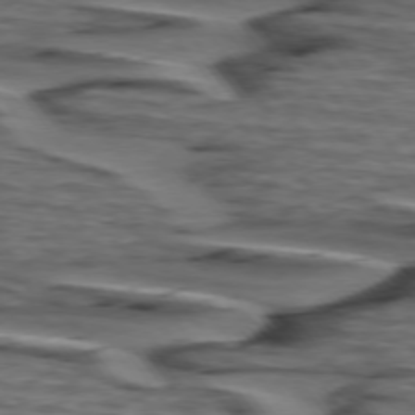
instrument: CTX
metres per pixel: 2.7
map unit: lApd
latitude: 75.4993
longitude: -71.5749
